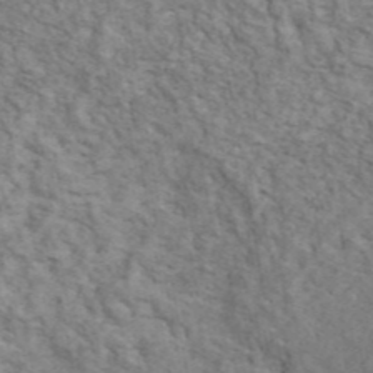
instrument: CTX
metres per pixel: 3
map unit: ANa
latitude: 46.0633
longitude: 30.0094
